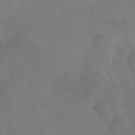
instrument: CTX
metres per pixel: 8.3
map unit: HNhu
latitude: -43.3131
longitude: 94.6896
